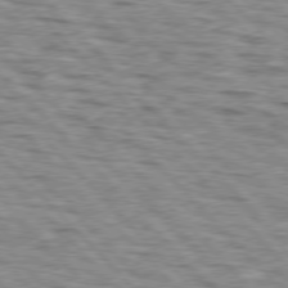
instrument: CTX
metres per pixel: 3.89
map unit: lApd
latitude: 76.6490
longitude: -70.5735
